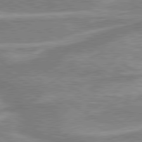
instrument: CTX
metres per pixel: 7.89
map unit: lApd
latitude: 80.1389
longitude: -176.9891
